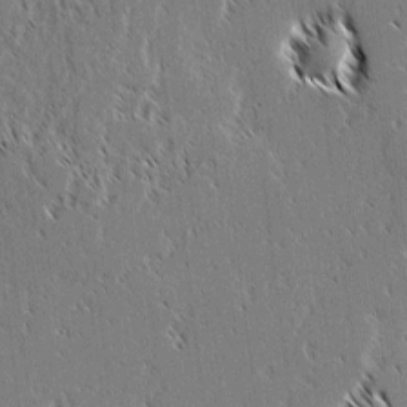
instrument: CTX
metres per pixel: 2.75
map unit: lAvf
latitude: 2.9702
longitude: -106.7813
